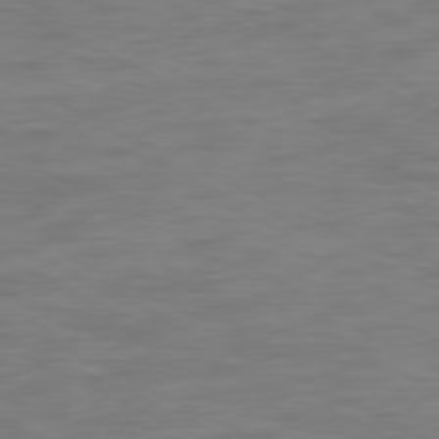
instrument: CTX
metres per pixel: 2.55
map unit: Ap
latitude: -77.8611
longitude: -74.2145
